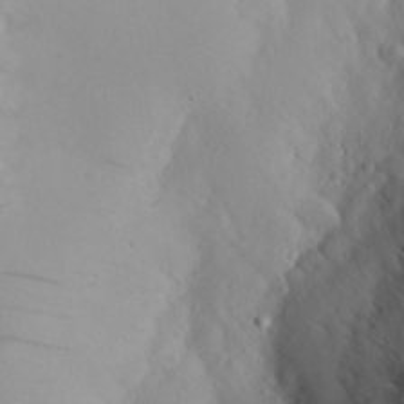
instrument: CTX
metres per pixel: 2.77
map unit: Aa
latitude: 26.9514
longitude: -147.1404
